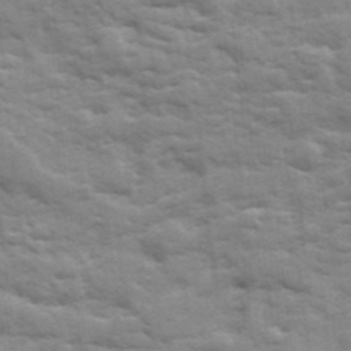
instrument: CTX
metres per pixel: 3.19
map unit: Ave
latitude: 18.6301
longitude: -129.6883
